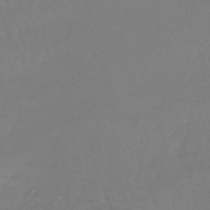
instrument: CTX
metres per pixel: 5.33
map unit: lHb
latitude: -40.9730
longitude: 65.7856
